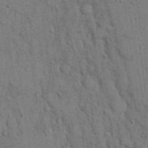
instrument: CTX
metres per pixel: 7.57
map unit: eHh
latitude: 15.2348
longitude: -68.5735
